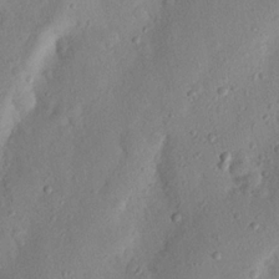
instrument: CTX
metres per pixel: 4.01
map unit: Nhu
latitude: 20.1767
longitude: -77.2159
